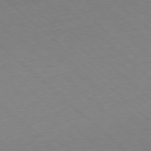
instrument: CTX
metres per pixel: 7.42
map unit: Hpe
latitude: -78.0472
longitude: 13.9556
